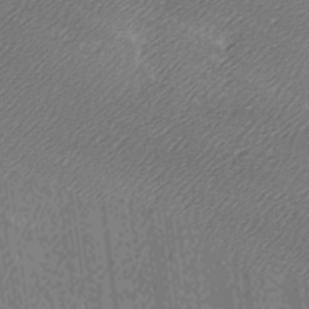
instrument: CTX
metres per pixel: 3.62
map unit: Ave
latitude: -6.9541
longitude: -123.3104
